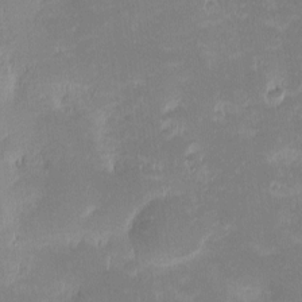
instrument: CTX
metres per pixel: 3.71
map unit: eHh
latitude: -1.8801
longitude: -84.5168
